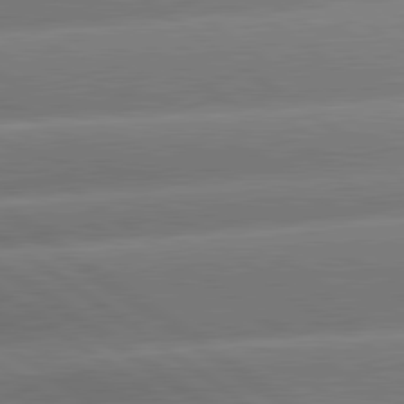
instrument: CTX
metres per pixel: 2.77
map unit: lApd
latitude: 81.1592
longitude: -157.5938
